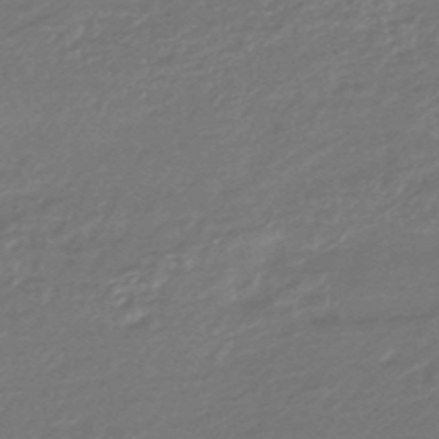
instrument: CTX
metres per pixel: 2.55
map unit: HNhu
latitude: -46.5007
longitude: 89.7666
